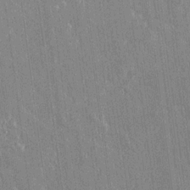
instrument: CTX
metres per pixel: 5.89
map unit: lAvf
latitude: 14.6869
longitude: -128.8947
